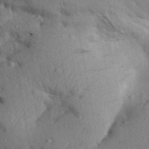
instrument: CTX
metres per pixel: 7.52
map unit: Aa
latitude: 31.1404
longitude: -145.5749
